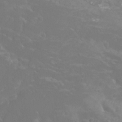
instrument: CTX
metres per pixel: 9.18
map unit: Htu
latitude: -12.9542
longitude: -70.9514
